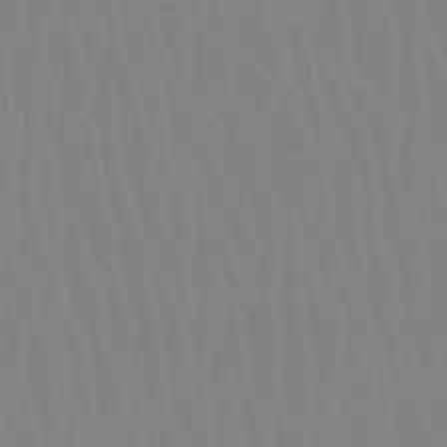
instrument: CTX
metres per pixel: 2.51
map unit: eHb
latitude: -50.6707
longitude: 74.0661
